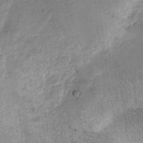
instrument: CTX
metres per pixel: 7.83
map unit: Ht
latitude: 9.2159
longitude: -37.7260
